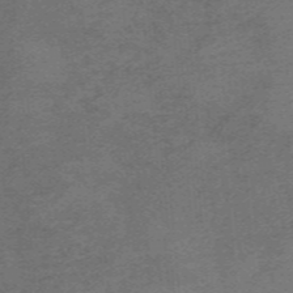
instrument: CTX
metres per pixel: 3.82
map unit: HNb
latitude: -55.4832
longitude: -46.3279
